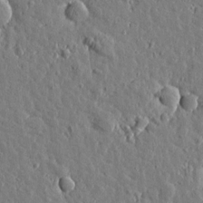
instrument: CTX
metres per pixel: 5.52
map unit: Htu
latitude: 1.1214
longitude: -178.9514
